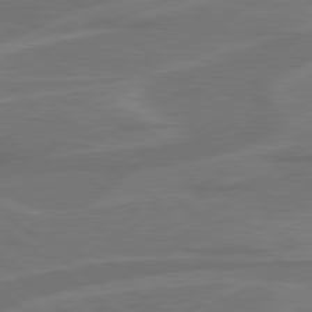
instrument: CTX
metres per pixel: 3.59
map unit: Hpe
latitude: 78.4601
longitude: -126.6491
